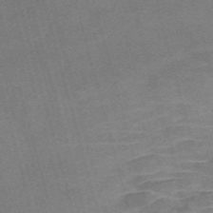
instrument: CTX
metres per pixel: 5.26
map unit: Nve
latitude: -58.9352
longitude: 65.1054
